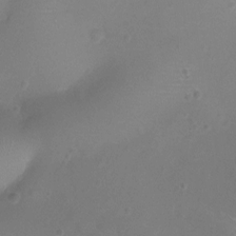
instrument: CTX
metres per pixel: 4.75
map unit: Ht
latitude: -6.5762
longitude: -19.5749
